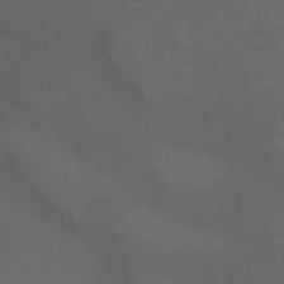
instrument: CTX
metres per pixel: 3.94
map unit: lHb
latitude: -44.8597
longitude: 72.9353
